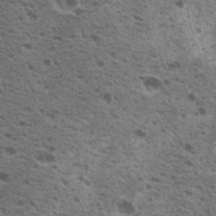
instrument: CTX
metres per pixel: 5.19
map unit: Nhu
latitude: 19.5749
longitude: -31.2537
